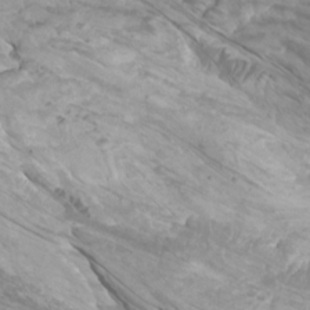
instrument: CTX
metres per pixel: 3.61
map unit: Htu
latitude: -6.4629
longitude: -75.4615
